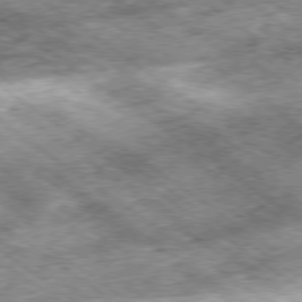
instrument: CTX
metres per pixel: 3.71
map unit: Hpe
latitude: -79.3698
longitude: 7.4076
